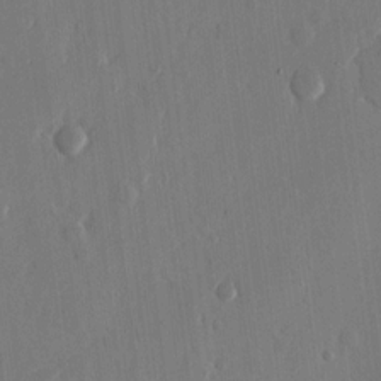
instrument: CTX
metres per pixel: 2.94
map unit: eHh
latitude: 13.4804
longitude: -70.2711
